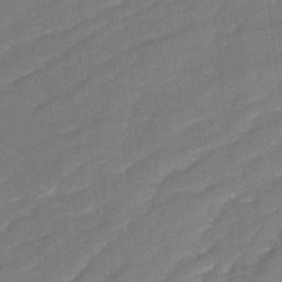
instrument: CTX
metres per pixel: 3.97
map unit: Ave
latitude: 17.3671
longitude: -136.4979
